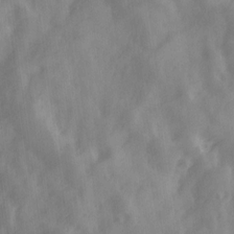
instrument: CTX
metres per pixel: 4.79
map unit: Ave
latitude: 19.0647
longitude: -131.7261
